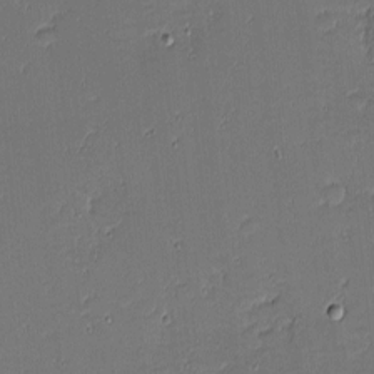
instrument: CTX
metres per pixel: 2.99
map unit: eHh
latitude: -3.8044
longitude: -82.2522
